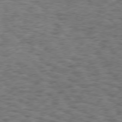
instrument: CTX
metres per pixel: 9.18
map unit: Hpe
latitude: 75.1592
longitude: -135.3481
